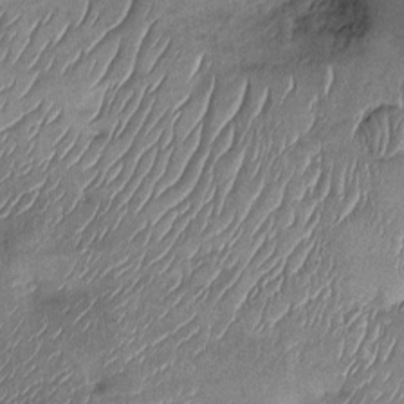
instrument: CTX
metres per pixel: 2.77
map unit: Nhu
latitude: -12.5196
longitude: -22.8569
